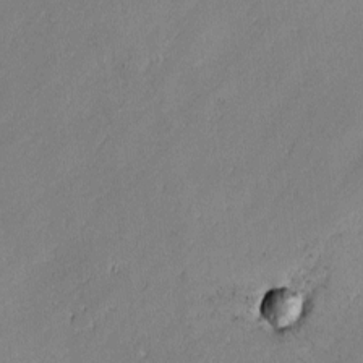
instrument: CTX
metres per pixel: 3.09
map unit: lAvf
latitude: -1.8423
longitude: -106.8002
